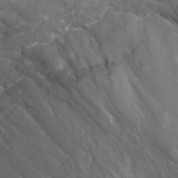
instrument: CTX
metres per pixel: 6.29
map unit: ANa
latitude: 43.4615
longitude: 28.8219
